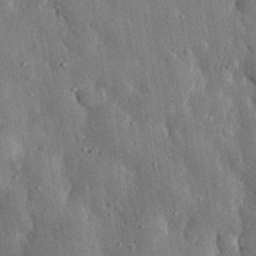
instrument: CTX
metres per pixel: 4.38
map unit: eHh
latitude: 31.1592
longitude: -79.9717
